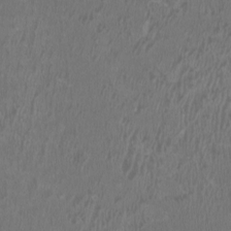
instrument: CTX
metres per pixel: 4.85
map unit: HNhu
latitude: 2.5357
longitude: -1.4237
